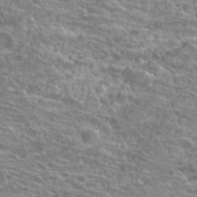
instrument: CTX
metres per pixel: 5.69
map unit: Hto
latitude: 23.0647
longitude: -40.0255
